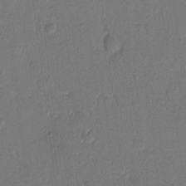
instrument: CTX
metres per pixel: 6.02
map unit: Hto
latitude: 7.7827
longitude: -62.0822
